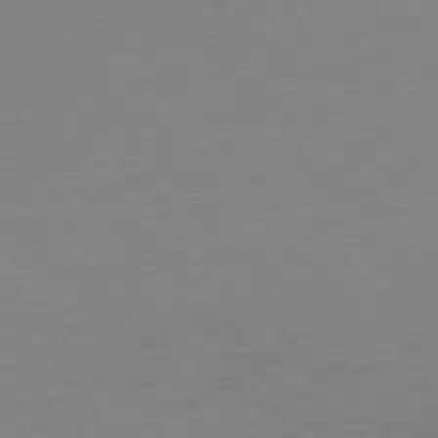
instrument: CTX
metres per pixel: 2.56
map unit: Ap
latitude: -76.6707
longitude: -71.5560
